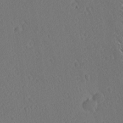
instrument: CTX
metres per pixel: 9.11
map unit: Ave
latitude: 21.4049
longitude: -137.4427
